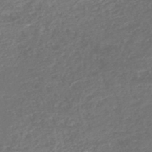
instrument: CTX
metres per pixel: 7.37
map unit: HNhu
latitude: -47.7288
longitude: 98.5763
